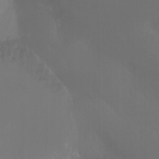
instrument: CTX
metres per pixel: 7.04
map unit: Nhu
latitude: -11.5588
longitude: -65.4804
